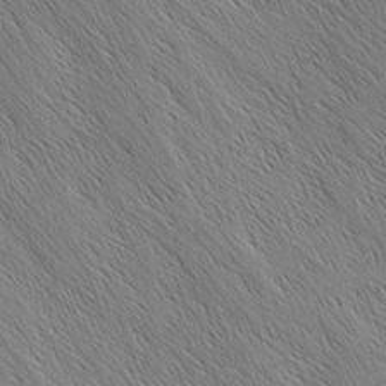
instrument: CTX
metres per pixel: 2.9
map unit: Nhu
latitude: -4.5762
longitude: -149.7450
